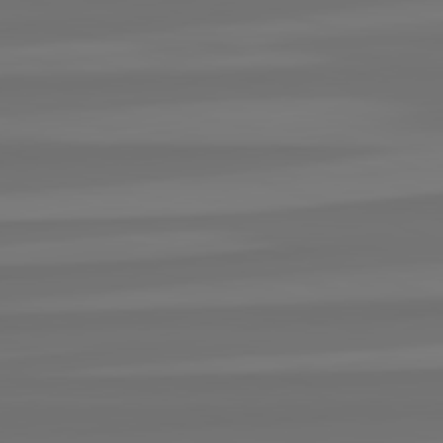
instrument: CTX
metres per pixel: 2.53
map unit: lApd
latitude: 82.4790
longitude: -177.5938
